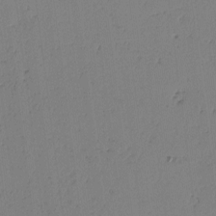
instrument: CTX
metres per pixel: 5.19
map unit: lAvf
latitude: -2.3684
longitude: -105.8584
